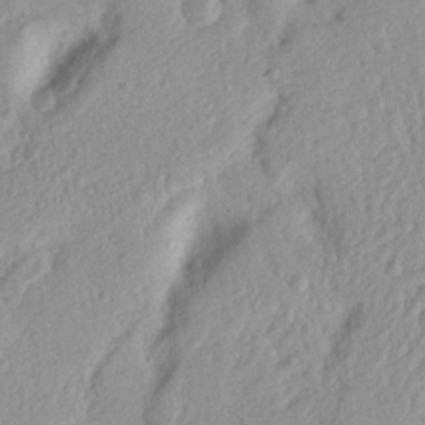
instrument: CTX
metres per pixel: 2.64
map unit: Nhu
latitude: 19.5560
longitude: -77.1592
